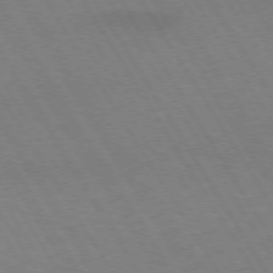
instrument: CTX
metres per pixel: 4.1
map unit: lApd
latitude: 72.6680
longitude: -57.4993
